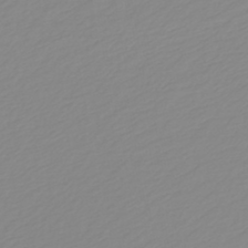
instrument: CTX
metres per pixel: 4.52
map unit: HNb
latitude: -45.5021
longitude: 54.7463
